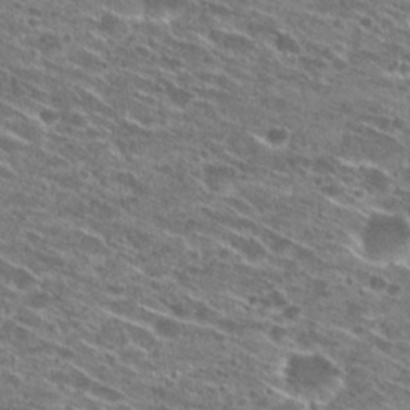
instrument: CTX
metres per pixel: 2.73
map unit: Hto
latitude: 28.6301
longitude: -45.8772
